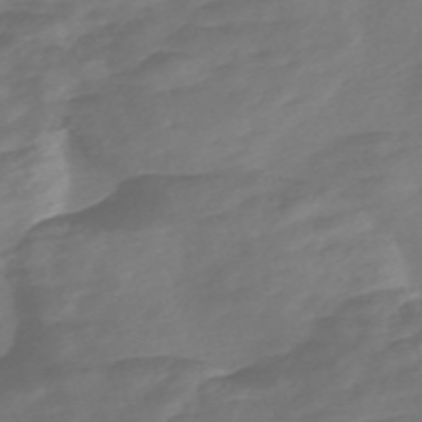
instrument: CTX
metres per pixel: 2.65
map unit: Nve
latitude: -58.6329
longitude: 57.8989
